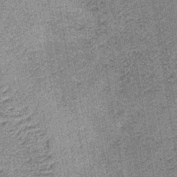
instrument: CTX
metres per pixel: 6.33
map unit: lHb
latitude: -36.5951
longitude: 64.1984
